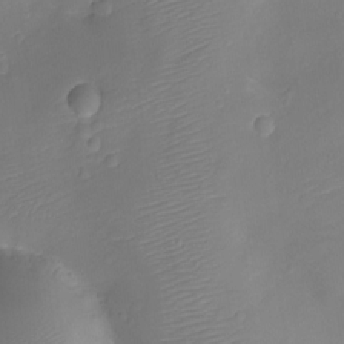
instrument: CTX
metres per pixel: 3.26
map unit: Ht
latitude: -11.4643
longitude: -23.1403
